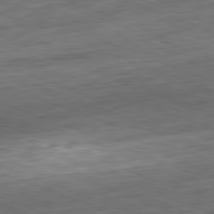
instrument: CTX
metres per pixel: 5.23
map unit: Hpe
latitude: -81.9745
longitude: 15.5966
